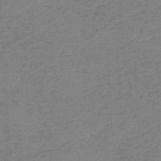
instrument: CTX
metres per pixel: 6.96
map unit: HNb
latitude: -54.9920
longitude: -46.2145
